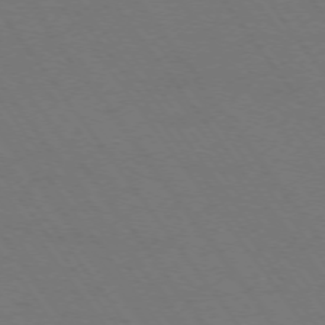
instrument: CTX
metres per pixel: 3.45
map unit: Ap
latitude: -74.7464
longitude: -70.2333
